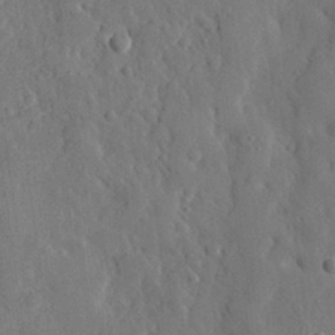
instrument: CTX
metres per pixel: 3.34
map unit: eHh
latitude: 29.8772
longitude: -77.9339
